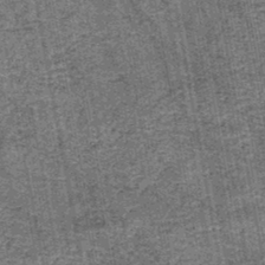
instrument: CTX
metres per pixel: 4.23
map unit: HNb
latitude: -45.1809
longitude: 53.1053
